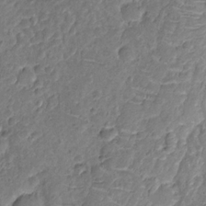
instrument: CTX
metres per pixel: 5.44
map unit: Nhu
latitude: -12.5007
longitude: -23.2915
